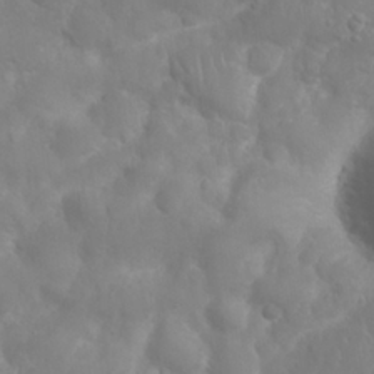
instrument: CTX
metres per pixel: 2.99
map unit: Nhu
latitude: 25.4237
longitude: -61.5371
